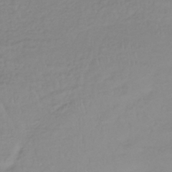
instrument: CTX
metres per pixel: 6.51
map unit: lHb
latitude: -36.6707
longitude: 69.6155
